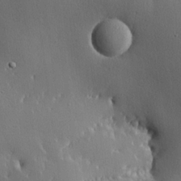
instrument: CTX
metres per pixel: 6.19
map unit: lHvf
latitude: 22.0444
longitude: 146.4251
